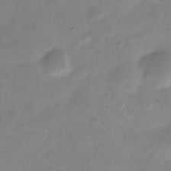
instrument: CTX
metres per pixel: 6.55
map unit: Nve
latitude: -23.3321
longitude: 105.5966
